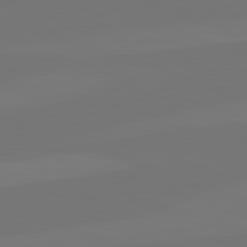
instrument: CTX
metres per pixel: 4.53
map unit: lApd
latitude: 82.3089
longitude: 145.0298
